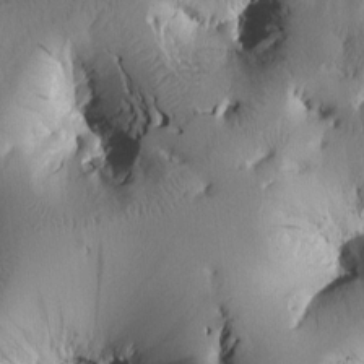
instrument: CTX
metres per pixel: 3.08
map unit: Htu
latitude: 1.9339
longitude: 176.4062
